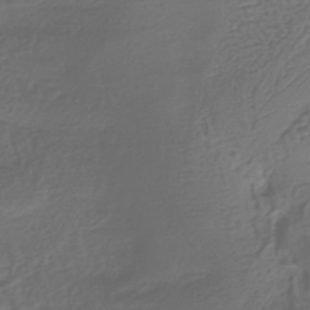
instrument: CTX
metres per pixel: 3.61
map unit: HNhu
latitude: -42.6896
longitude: 102.3117
